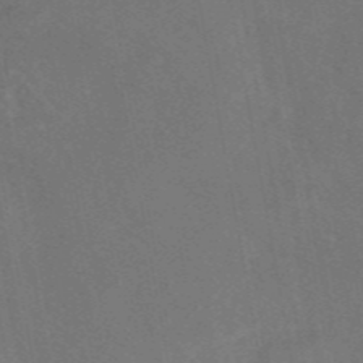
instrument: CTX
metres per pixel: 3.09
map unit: eAb
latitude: 47.1592
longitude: 108.8597
